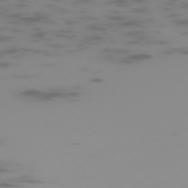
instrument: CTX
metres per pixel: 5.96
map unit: Ap
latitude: -75.3510
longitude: -67.9906
